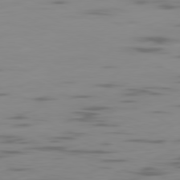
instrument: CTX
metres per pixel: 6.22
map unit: Ap
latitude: -81.1242
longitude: -61.4426
